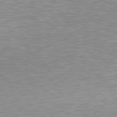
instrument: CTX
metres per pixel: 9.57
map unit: Hpe
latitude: 77.3292
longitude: -174.5924
